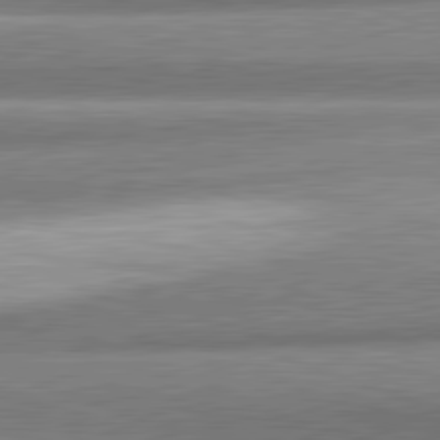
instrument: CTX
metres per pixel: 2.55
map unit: lApd
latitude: 82.1577
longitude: 178.8219
